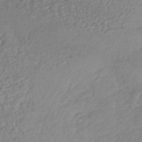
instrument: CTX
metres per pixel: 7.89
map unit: HNhu
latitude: -46.3873
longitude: 93.7478
